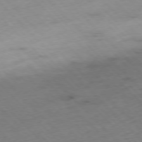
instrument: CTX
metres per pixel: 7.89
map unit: Hpe
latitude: -77.1431
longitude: -16.7057
